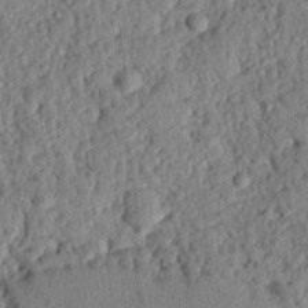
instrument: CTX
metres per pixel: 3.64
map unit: eHh
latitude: 25.0080
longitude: -79.0270
